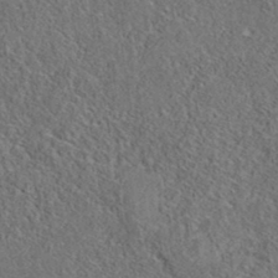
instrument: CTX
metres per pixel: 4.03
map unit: eAb
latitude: 36.2334
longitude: 113.2565
